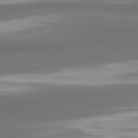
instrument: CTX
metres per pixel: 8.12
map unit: lApd
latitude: 81.8016
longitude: 174.7274
